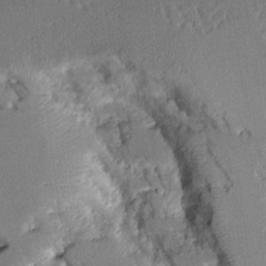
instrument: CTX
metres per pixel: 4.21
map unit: Aa
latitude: 11.3671
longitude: -125.9150
